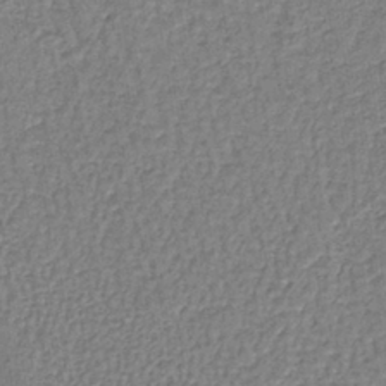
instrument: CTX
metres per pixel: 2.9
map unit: lHb
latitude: -39.2754
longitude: 61.4454
